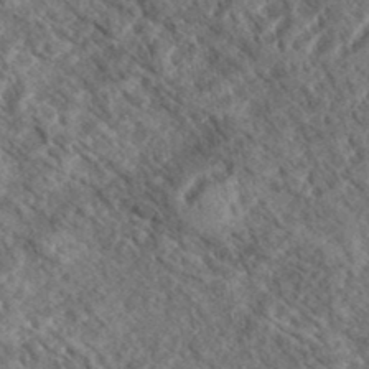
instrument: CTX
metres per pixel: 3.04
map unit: eHh
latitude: 37.0837
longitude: -138.4034
